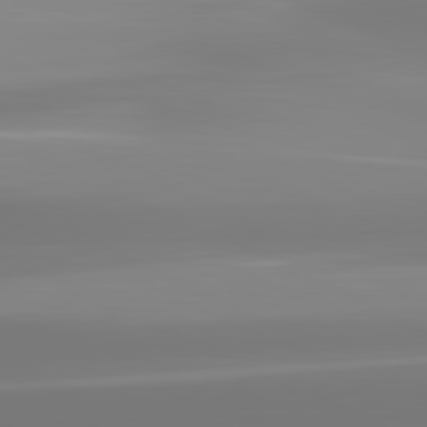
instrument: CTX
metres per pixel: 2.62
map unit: lApd
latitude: 81.6505
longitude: -148.0444
